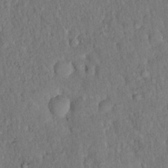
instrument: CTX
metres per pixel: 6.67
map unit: eHh
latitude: 18.7813
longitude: -62.2523
